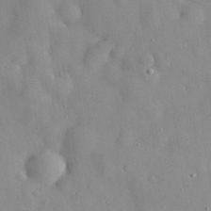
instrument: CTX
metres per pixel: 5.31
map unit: eHh
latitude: 29.5182
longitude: -74.3089
